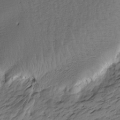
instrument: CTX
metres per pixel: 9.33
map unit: Htu
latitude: -6.1417
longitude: -179.0081
